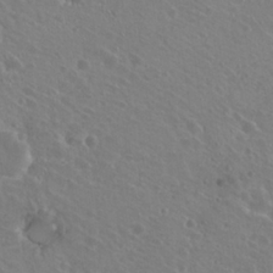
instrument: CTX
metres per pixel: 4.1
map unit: Hto
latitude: 22.4601
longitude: -30.8380
